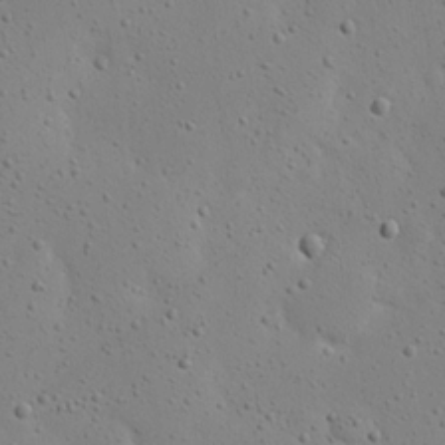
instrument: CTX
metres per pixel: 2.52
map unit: eHh
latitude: 18.4412
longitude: -71.4804
